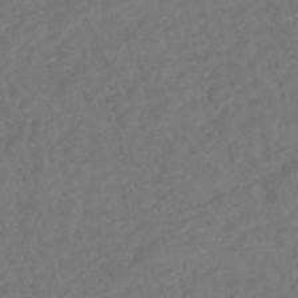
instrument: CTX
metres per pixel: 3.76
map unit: HNhu
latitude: -48.1228
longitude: 97.5210
